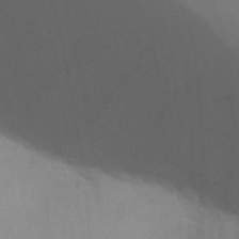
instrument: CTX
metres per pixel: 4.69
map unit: Nhu
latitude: 22.2711
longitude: -72.9514
